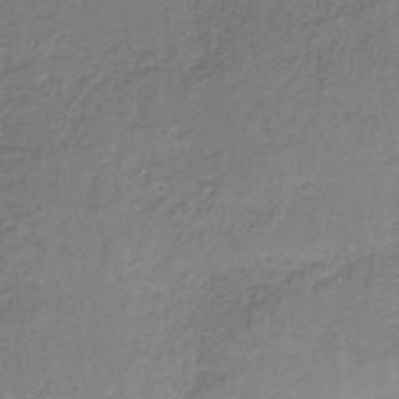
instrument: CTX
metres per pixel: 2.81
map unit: lHb
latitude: -34.9731
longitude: 61.7667
